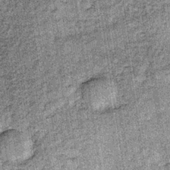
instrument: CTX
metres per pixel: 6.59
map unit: lHb
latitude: -36.3306
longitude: 64.4440
